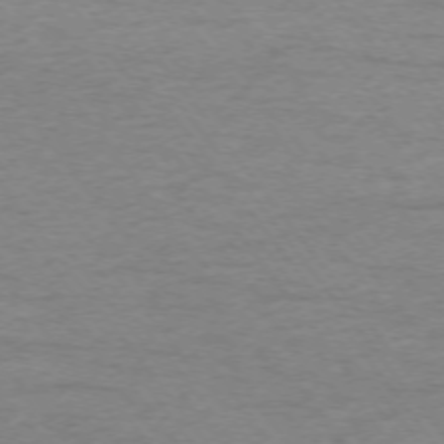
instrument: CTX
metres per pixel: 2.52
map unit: Ap
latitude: -74.4440
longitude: -78.9325
